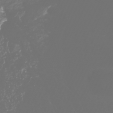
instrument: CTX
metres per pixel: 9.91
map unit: Nhu
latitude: -41.2565
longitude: -83.5560
